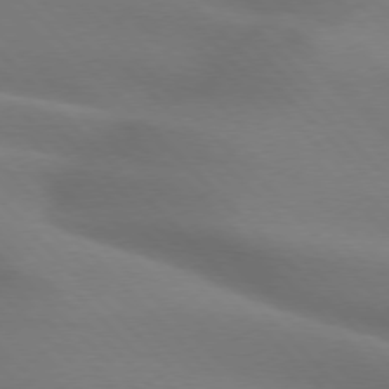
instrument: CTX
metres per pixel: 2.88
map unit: lApd
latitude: 75.6316
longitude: -61.8772
